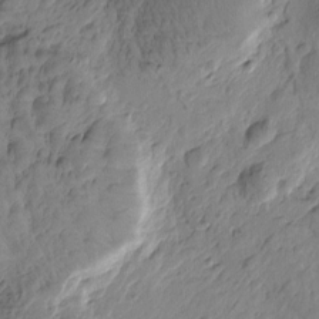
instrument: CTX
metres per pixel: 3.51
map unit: Htu
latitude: -3.5966
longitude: -178.4601
